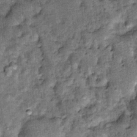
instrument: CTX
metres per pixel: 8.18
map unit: Hto
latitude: 14.1578
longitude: -35.0080
